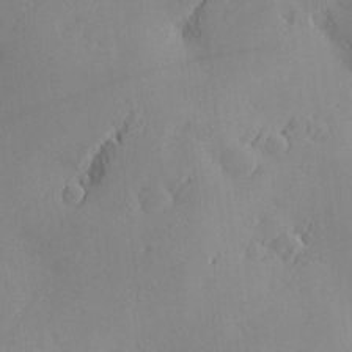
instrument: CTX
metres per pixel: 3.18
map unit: Nve
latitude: -8.4062
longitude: 173.5588
